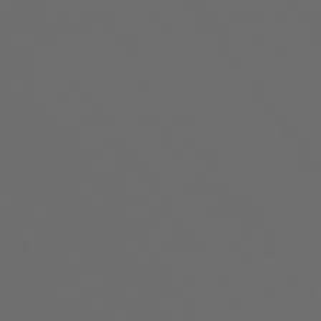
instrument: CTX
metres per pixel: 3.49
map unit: Hpe
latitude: 74.0255
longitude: -124.5356
